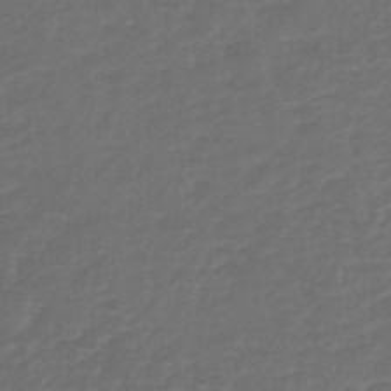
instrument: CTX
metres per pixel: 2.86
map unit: HNb
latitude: -47.7666
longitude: 55.1620
